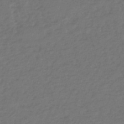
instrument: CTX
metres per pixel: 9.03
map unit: eHh
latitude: -51.8233
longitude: -24.5923
